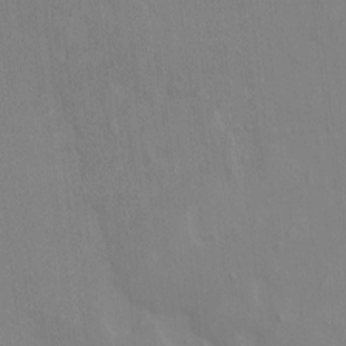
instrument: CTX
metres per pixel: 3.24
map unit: HNhu
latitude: 5.4426
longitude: 7.4265
